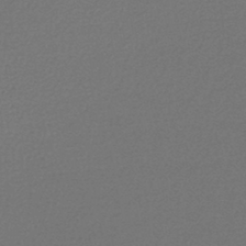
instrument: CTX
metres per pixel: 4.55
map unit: lHb
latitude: -44.1417
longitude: 69.3509
